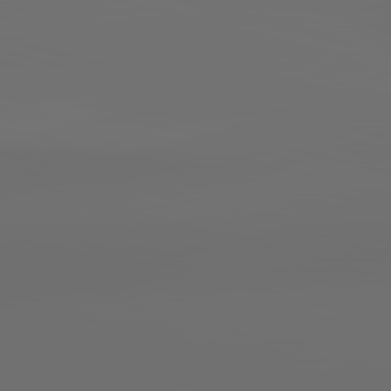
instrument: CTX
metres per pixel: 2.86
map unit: lApd
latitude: 83.6882
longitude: -127.5182
